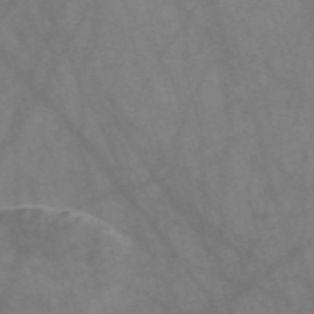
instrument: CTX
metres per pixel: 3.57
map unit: Nve
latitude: -58.4251
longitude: 64.0283
